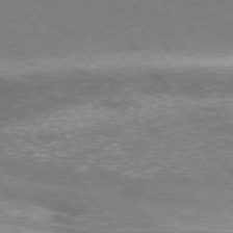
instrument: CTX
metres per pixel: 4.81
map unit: Ap
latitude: -75.1998
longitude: -70.4034
